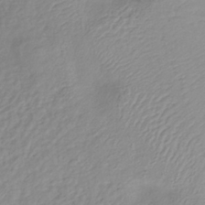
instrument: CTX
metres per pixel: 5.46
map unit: lHb
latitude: -36.2928
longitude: 69.9745
